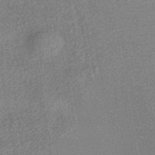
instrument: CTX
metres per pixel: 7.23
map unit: HNhu
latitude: -43.1809
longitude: 99.0297
